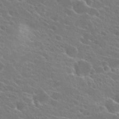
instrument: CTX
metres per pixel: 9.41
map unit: Hto
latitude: 24.3089
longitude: -39.6316
